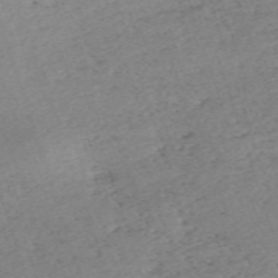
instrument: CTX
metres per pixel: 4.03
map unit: eHh
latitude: -62.7652
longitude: 53.6721
